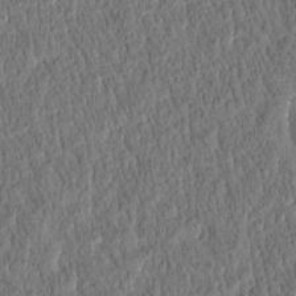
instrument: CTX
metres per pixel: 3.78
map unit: Htu
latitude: -4.0661
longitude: 174.9352
